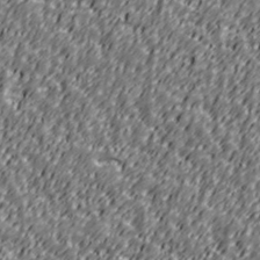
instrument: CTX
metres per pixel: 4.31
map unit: Ave
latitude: 40.9513
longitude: -113.2348
